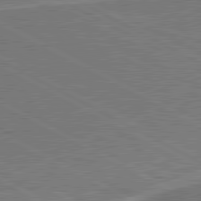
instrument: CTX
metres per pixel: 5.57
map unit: lApd
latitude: 80.7435
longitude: 141.7100
